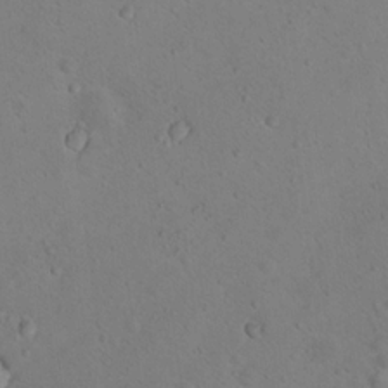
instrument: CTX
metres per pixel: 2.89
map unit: Nhu
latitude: 14.7625
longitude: -36.5546
